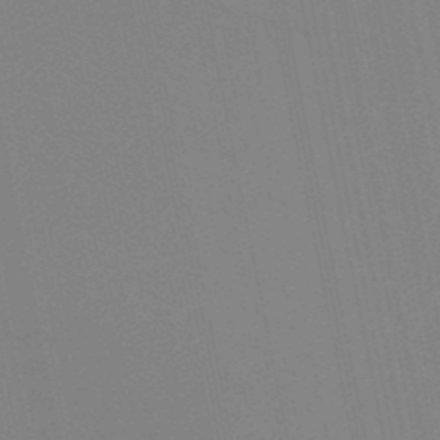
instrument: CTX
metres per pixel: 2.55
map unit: lHb
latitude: -48.9920
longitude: 75.0865
